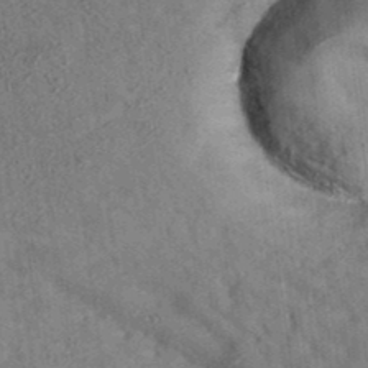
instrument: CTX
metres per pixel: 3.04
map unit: eAb
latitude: 34.8947
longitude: 109.5588
